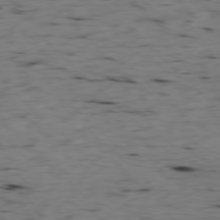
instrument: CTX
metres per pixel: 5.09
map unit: Ap
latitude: -77.6533
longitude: -89.5183
